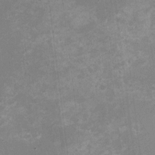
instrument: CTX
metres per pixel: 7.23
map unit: HNhu
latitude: -1.6722
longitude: -5.3671
